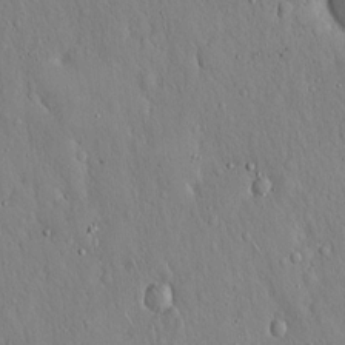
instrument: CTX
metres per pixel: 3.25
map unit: Hto
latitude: 17.5560
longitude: -58.1767
